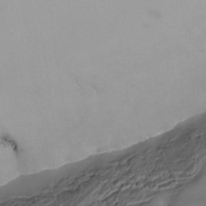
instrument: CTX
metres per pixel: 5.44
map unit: Nhe
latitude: -34.2550
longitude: -87.8772
